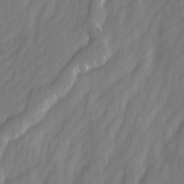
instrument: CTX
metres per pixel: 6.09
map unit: Ave
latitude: -0.8408
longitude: -113.4804
